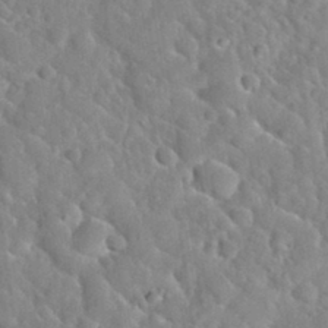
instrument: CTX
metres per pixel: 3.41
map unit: Nhu
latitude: 30.7813
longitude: -51.4237
